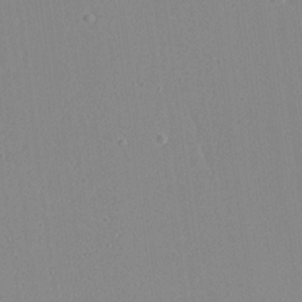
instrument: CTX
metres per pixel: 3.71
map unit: Ave
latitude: 18.4412
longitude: -140.6868
